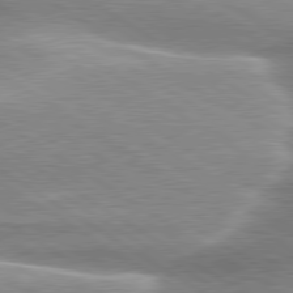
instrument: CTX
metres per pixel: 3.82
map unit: lApd
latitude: 80.0633
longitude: -134.9324
